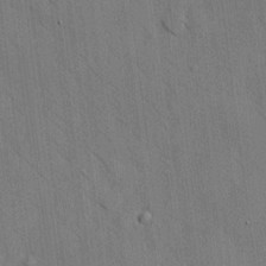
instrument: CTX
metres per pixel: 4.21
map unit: HNhu
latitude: 12.3278
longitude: 10.1039
